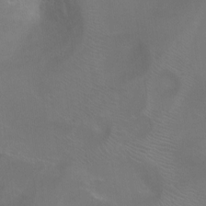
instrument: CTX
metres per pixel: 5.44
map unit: Ht
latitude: -5.3698
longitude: -28.2522
